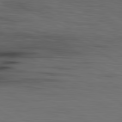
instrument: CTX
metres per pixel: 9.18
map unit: lApd
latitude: 79.8961
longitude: 160.2928
